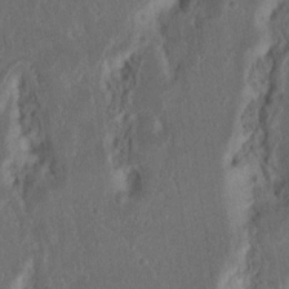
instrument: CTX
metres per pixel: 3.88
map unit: Nhu
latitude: 16.1956
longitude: -74.4223
